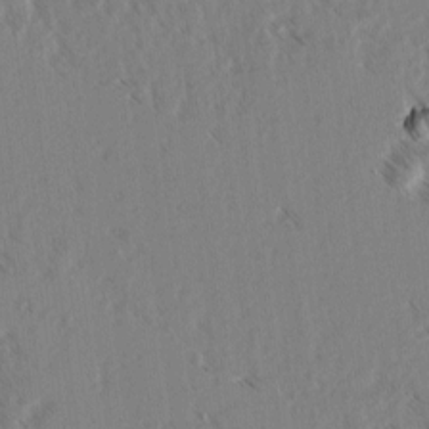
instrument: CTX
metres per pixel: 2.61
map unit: lAvf
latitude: 3.2159
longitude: -105.1781
